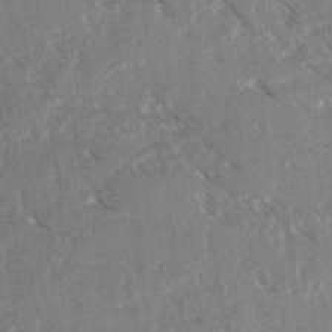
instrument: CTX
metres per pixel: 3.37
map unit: lAvf
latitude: 4.3089
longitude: -105.3482
